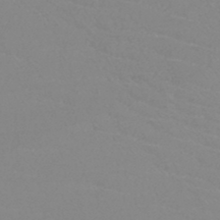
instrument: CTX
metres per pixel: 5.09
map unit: HNb
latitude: -45.2565
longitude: -42.2712
